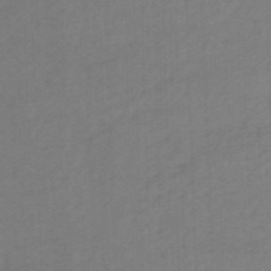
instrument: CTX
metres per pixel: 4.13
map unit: HNhu
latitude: -47.4832
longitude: 89.4643
